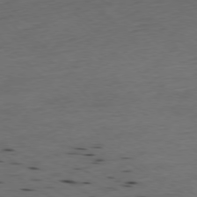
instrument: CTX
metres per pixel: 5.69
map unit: Ap
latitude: -77.6155
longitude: -71.5560
